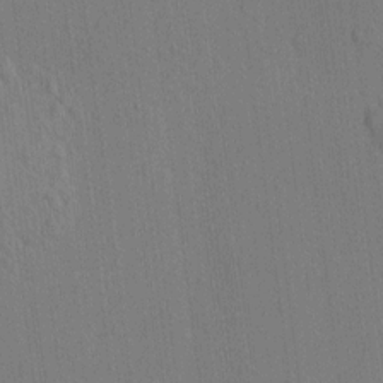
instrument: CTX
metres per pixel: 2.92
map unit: HNhu
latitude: 7.3293
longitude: 15.7100
